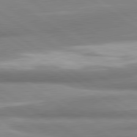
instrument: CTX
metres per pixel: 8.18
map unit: lApd
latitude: 80.8002
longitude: -177.5182
